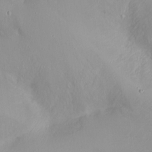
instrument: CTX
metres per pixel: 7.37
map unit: Ht
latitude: -1.2376
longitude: -45.8205
